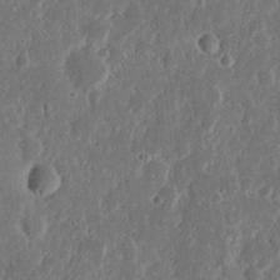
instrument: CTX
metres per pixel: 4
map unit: Nhu
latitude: 14.8002
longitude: -73.8584
